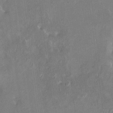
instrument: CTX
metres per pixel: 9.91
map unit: HNhu
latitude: 7.3482
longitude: 2.9730
